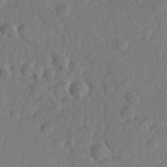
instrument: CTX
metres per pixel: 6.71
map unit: Hve
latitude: 25.8205
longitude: 144.1039
